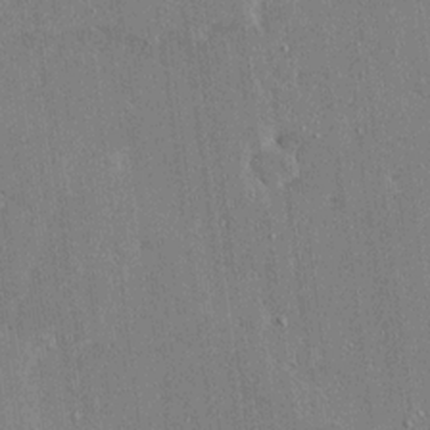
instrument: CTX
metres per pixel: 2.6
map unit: Ave
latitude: 16.5357
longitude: -139.7639
